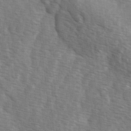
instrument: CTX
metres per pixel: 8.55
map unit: Ave
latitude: 1.5371
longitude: -112.0255
